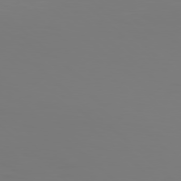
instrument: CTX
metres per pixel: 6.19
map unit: Hpe
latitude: 77.6316
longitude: -135.3103
